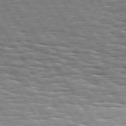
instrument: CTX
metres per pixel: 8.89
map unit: Hpe
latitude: 74.3467
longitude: -138.3278
